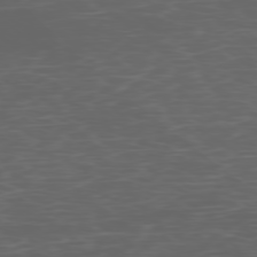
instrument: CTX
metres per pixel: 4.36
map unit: Ap
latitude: -78.0283
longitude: -79.9339
